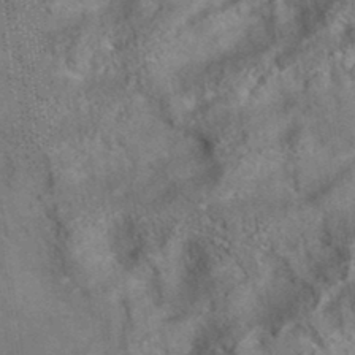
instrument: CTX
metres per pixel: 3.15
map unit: eAb
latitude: 35.0458
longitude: 111.8611
